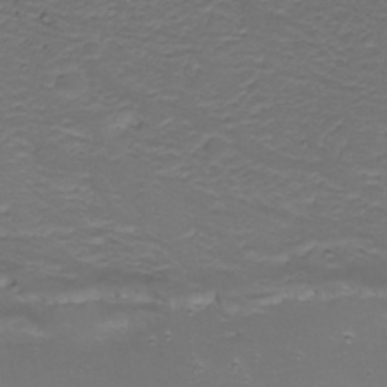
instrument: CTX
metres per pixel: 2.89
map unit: Nhu
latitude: 22.4790
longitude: -65.8016
